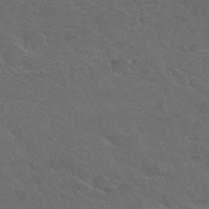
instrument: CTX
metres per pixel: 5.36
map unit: Nhu
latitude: 29.8205
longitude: -50.7813
